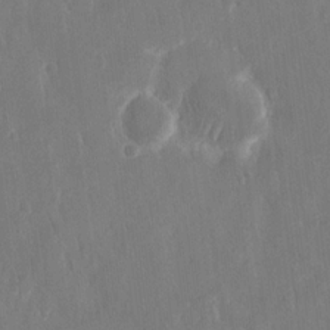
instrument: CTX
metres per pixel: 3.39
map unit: eHh
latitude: 15.3482
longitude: -72.7058
